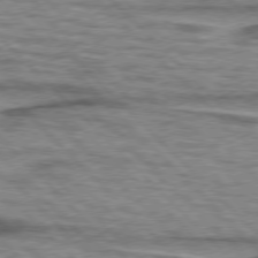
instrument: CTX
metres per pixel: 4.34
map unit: lApd
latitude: 76.7435
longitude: -78.1200
